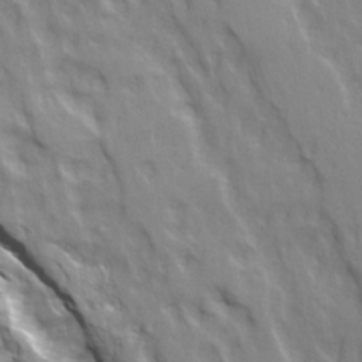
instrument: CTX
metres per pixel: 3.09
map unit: Ave
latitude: 21.3482
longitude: -134.6868
